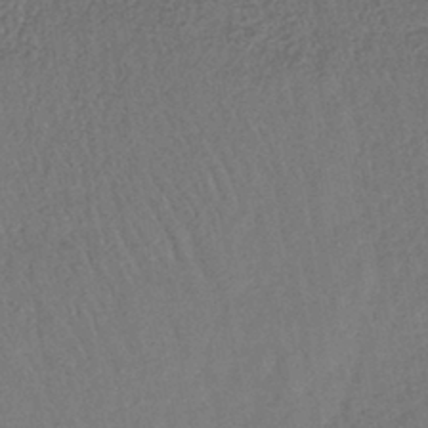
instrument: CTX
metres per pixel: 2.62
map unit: lHb
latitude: -41.2187
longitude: 69.1053
